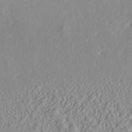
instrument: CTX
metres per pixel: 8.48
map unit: ANa
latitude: 40.0444
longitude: 28.3495
